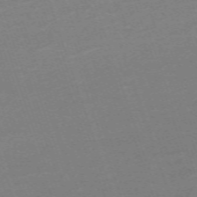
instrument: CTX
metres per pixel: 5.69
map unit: eHh
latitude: -64.1606
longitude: 49.7478
